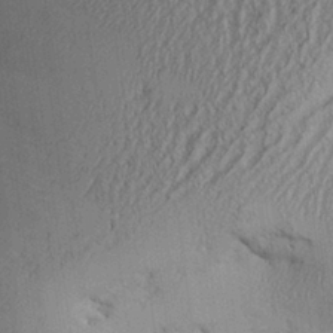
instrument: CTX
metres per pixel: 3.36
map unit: Aa
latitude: 26.7624
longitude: -134.1200
